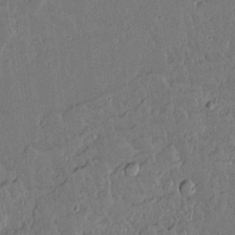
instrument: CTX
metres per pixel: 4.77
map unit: lAvf
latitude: 15.0459
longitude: -127.6883
